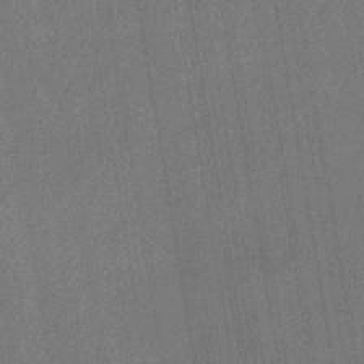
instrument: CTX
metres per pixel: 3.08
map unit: lHb
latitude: -37.9367
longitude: 74.1039
